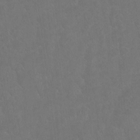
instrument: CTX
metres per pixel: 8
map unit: Htu
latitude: -10.8597
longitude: -73.1592
